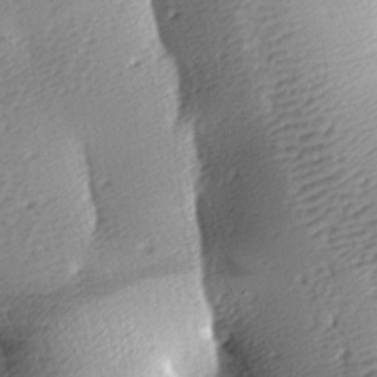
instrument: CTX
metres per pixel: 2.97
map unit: lAa
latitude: -9.7666
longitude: -125.4237
